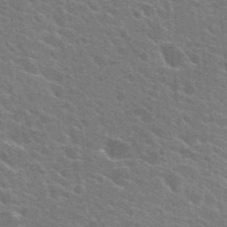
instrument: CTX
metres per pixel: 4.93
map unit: Hto
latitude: 25.1592
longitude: -36.6491
